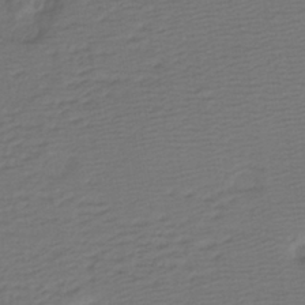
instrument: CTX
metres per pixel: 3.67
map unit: lHb
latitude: -38.5196
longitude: 56.7085
